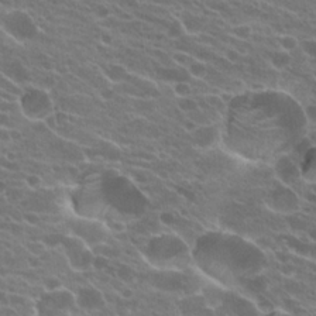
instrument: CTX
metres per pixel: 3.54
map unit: Hto
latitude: 22.4790
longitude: -38.2145
